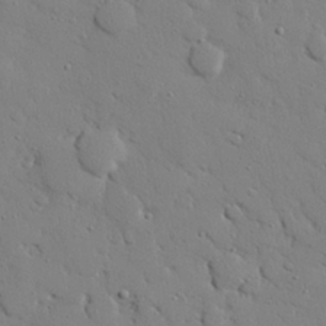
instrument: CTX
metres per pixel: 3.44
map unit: eHh
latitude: 26.0444
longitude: -78.0255
